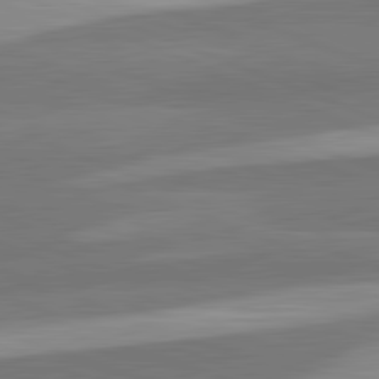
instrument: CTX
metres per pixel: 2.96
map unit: lApd
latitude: 82.2522
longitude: 137.8422
